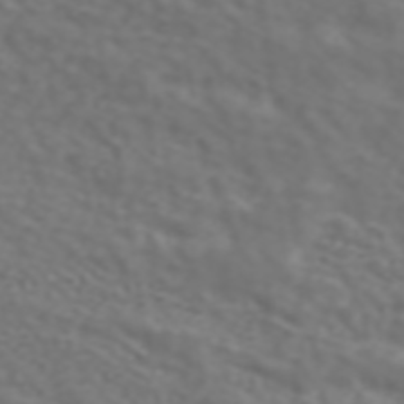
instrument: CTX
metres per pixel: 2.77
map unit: ANa
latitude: 44.3656
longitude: 28.4440
